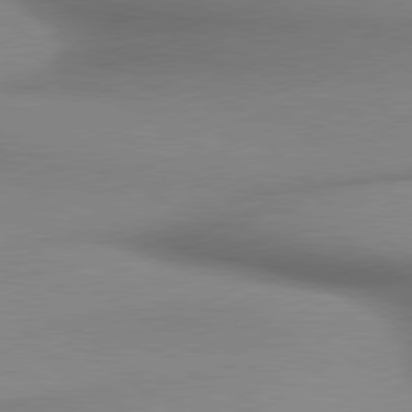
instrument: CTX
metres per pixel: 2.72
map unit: lApd
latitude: 79.5749
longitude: 179.8989
